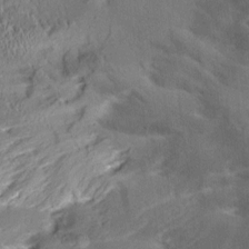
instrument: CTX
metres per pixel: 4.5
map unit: Aa
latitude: 10.4223
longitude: -142.5357
